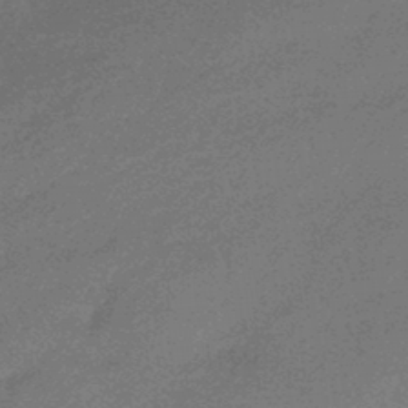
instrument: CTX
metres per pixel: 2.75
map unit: HNhu
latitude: -43.9367
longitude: 92.9731
